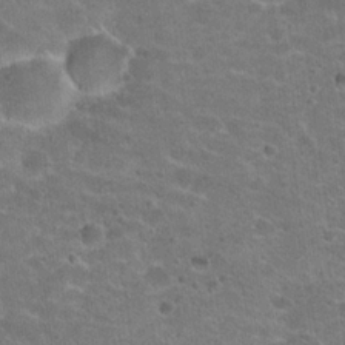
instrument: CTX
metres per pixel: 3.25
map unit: Hto
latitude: 21.0081
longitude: -43.2348
